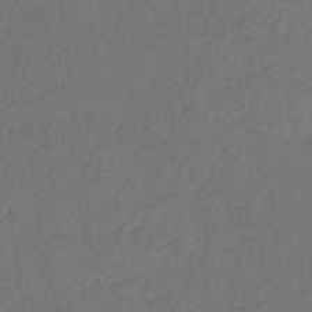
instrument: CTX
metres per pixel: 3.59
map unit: eHb
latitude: -30.7841
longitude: 70.0472
